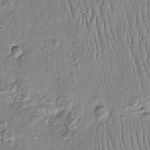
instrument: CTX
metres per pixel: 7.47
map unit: Htu
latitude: -5.7855
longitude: 154.2550
